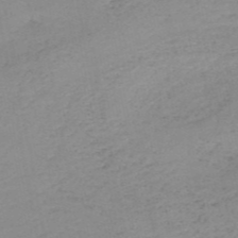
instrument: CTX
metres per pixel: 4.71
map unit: HNb
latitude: -51.2187
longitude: -52.8569
